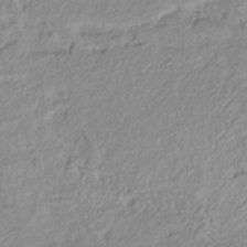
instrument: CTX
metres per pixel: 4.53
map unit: lHb
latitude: -39.5399
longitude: 71.3321
